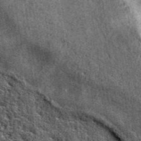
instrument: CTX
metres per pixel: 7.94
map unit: eAb
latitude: 39.4426
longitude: 106.4440
